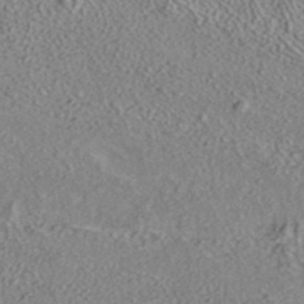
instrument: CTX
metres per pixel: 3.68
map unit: ANa
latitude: 36.3656
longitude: 12.8597
